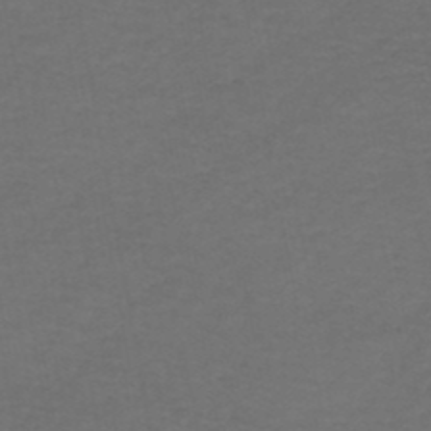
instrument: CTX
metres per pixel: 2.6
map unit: HNhu
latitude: -49.0865
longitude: 100.0472
